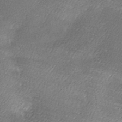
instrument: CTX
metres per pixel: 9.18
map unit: Ave
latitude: -7.0675
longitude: -123.1403
